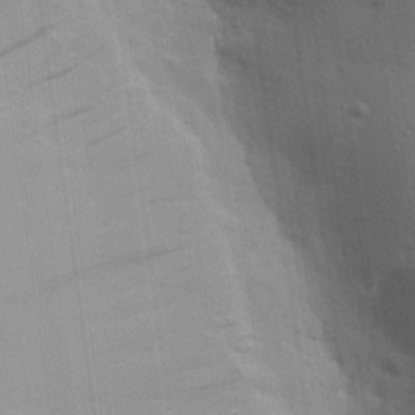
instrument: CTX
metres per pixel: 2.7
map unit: eHh
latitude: 25.5182
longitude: -79.6316
